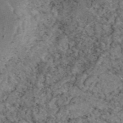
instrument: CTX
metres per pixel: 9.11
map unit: eAb
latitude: 47.1215
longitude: 113.6533
